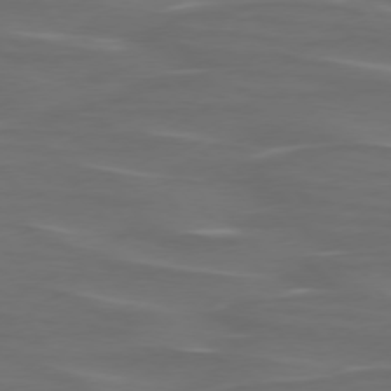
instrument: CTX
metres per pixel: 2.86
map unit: lApd
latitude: 75.4238
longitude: -79.8773
